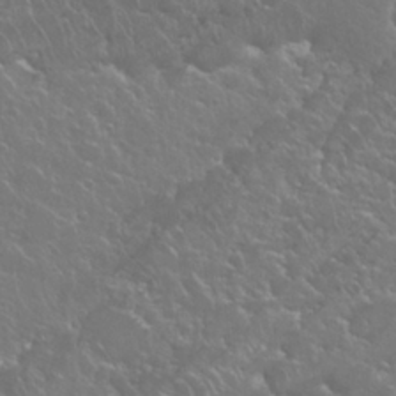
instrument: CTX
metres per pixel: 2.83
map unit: Nhu
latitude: 24.7435
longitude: -59.7639
